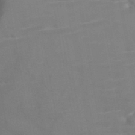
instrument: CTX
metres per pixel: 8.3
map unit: HNb
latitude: -46.6329
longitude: -47.8773
